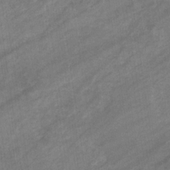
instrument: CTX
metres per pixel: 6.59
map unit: eHb
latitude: -33.2565
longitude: 71.5966
